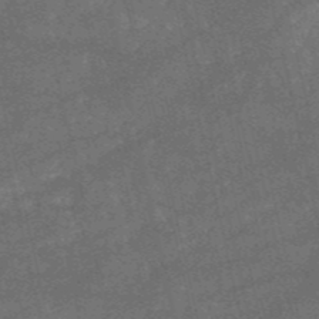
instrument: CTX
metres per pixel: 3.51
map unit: HNb
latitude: -52.3306
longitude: -40.6490
